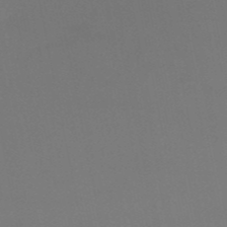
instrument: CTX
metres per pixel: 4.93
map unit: HNb
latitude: -51.8422
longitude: -42.3845
